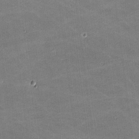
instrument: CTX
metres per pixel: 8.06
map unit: lHvf
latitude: -11.3132
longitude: -103.9717
